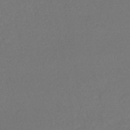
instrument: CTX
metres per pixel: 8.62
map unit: lHb
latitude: -43.4265
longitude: 73.7666
